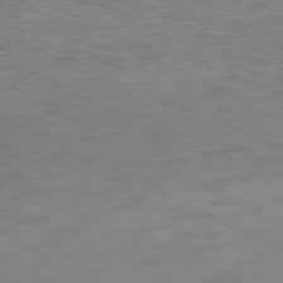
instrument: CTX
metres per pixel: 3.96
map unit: Hpe
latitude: -81.0109
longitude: 19.0297
